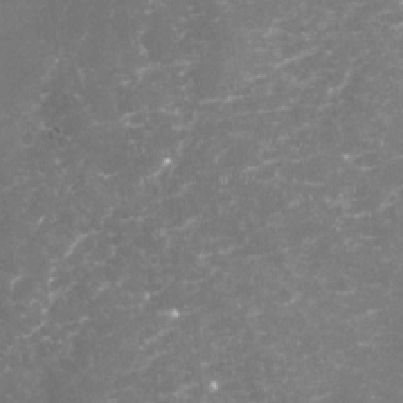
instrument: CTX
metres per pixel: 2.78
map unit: Nhu
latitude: -19.1620
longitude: -57.6315
